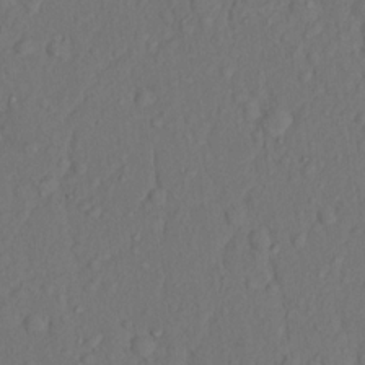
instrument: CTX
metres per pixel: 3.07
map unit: Nhu
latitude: 13.5560
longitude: -29.4804
